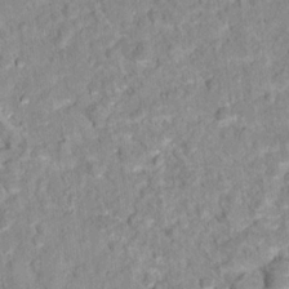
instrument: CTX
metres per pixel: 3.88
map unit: Hto
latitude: 16.7435
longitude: -36.6491
